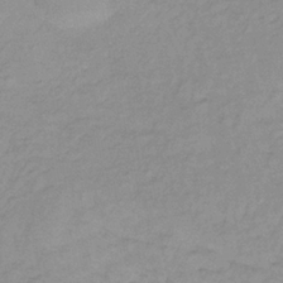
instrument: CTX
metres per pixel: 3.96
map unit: lHb
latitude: -34.9731
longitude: 69.4832
